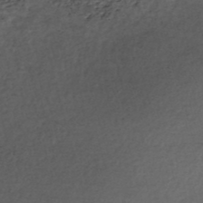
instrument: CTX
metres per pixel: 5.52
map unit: Nhe
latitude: -47.4265
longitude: -171.4804
